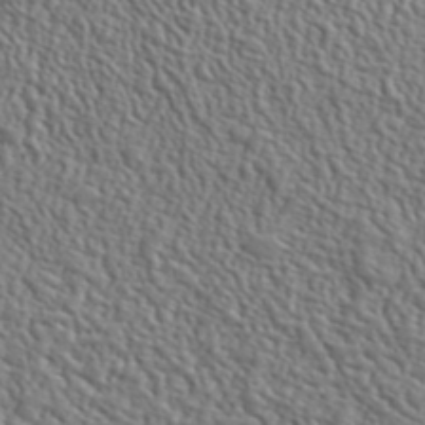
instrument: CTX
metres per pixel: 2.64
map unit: lHvf
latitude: 42.2145
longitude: -88.4412
